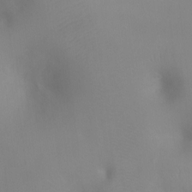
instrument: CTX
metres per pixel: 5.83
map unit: Ht
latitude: -5.9178
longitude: -28.0255
